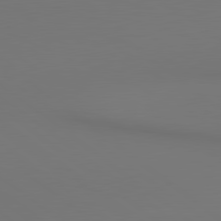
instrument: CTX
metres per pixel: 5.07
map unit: lApd
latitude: 80.6679
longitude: 154.0472
